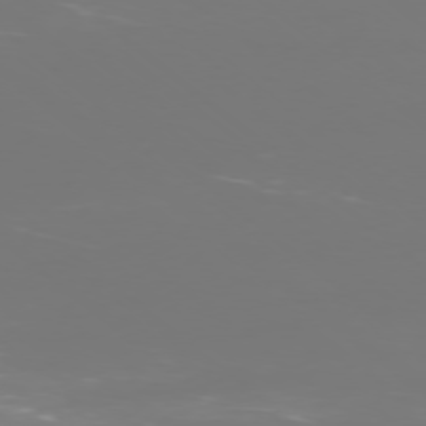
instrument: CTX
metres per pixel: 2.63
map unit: Ap
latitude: -77.8233
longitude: -80.2900
